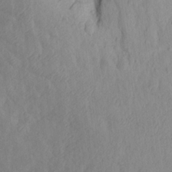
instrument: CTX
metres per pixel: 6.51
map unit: Aa
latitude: 16.4034
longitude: -144.1955
